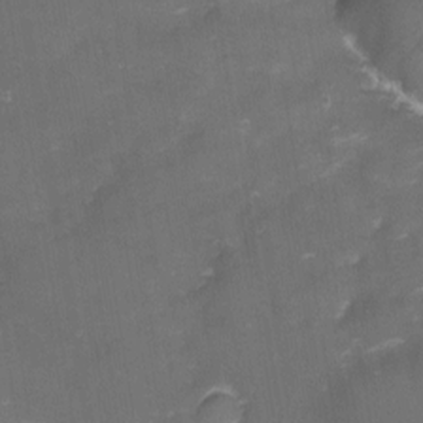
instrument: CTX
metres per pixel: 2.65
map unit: eHh
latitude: -1.4833
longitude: -79.3482
